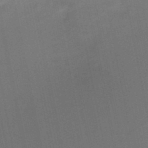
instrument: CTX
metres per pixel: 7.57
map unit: HNb
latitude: -49.0109
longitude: -47.9717
